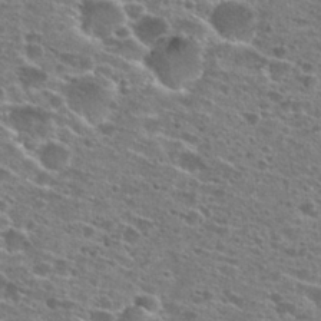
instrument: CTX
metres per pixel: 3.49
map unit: Hto
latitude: 26.1578
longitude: -47.3482
